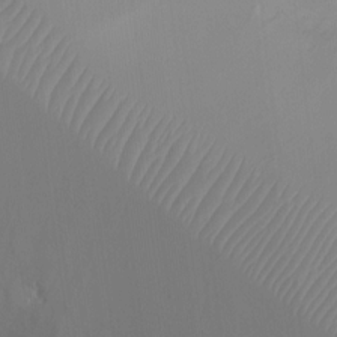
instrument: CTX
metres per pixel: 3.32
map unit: Ht
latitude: -10.3117
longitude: -29.1781
